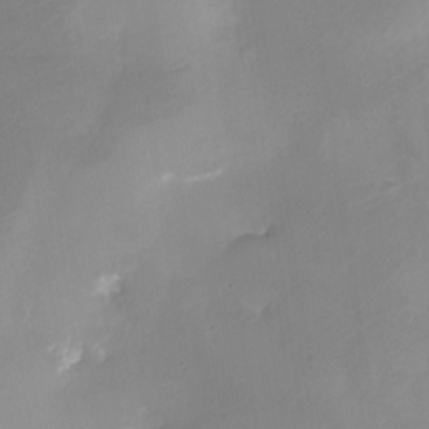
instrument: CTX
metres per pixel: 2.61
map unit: eHh
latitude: -5.3887
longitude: -78.3090
